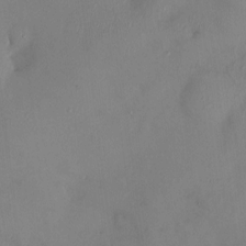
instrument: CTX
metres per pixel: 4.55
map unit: HNhu
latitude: 4.2145
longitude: -4.8758
